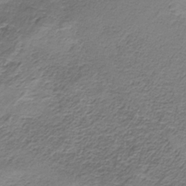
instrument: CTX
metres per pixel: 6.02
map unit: HNb
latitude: -34.8786
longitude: 58.1794
